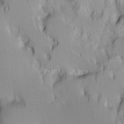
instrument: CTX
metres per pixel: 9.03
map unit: Ave
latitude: -10.6896
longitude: -118.0822
